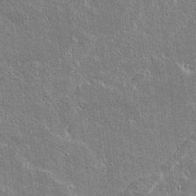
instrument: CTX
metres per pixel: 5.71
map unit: lAvf
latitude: 15.7450
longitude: -128.6301
